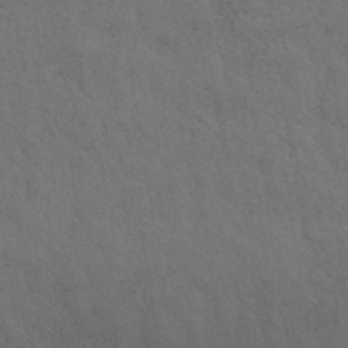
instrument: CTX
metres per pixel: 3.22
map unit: ANa
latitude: 39.6694
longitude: 20.1228
